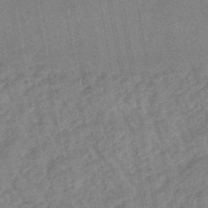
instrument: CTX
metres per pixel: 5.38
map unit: lHb
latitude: -48.1795
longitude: 71.5399
